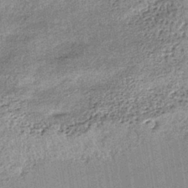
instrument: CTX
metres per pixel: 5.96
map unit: lHb
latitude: -38.9541
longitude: 67.8234
